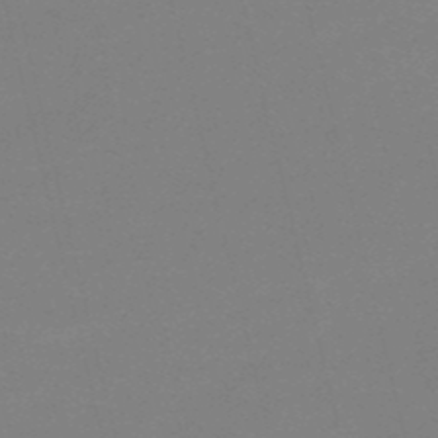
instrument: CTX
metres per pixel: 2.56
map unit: HNb
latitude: -50.0283
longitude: -42.0255
